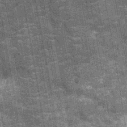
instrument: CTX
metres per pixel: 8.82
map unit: Nhu
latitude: -12.2740
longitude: -22.4601
